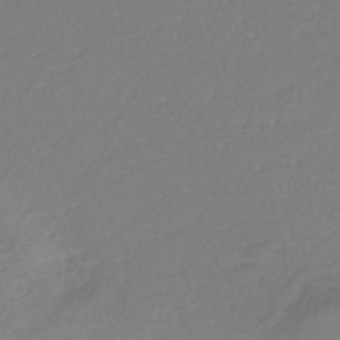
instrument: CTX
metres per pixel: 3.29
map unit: eHh
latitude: -44.2740
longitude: -29.6127
